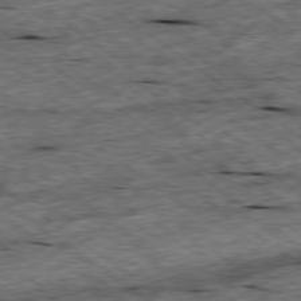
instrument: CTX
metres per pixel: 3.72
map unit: Ap
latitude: -79.3509
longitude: -87.8961
